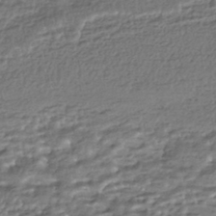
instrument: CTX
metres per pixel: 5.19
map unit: HNhu
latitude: -44.0472
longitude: 97.6722
